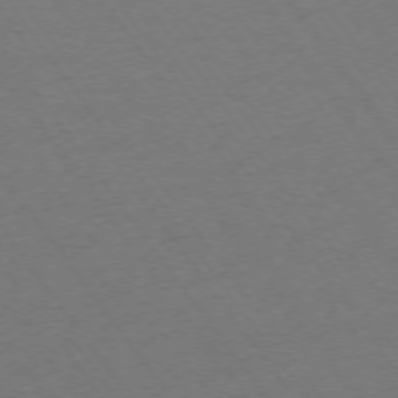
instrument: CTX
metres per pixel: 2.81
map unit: Ap
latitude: -74.7086
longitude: -70.7435
